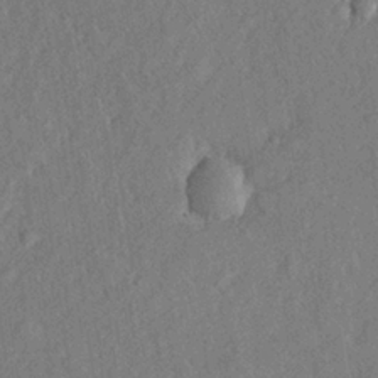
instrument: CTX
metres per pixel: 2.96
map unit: lHvf
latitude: 23.1592
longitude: 144.1984
